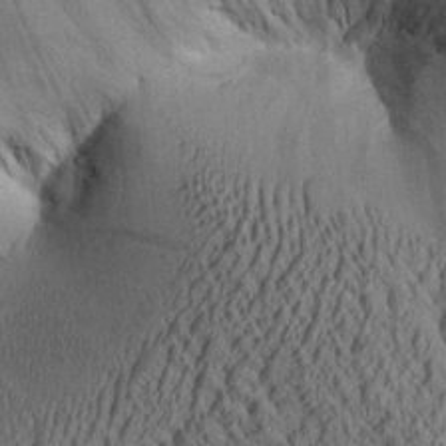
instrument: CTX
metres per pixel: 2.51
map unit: Aa
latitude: 26.1011
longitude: -134.7624
